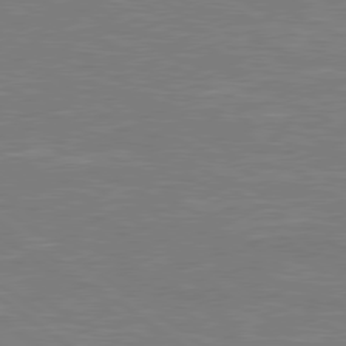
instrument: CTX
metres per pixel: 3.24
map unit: Hpe
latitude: 78.8002
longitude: -127.4427
